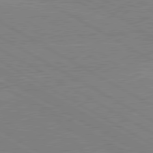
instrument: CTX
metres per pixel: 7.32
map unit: lApd
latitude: 80.5546
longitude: -126.3278
